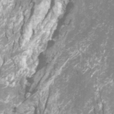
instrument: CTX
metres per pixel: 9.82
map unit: Htu
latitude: -12.1606
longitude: -71.5938
